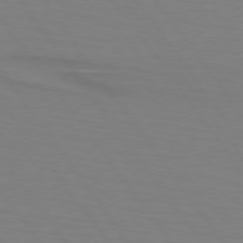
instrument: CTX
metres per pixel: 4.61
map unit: lApd
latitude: 74.4223
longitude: -79.4994
